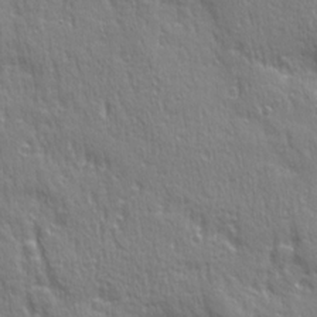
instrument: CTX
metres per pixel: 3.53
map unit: Ave
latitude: 21.9528
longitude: -135.1970
